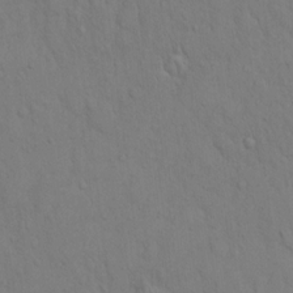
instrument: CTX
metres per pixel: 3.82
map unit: Hto
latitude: 13.0270
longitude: -56.9135
